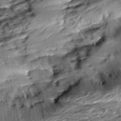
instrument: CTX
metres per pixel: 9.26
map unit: Aa
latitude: 10.9514
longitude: -142.6113
